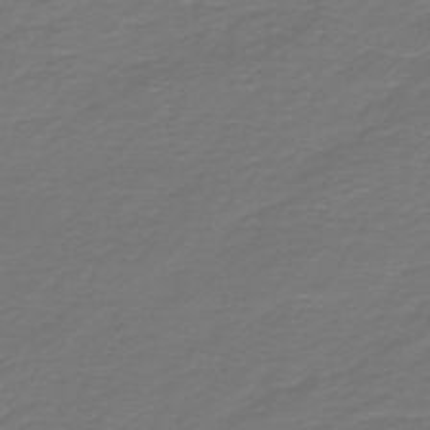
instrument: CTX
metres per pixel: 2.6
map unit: HNb
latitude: -47.4265
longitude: 53.7099
